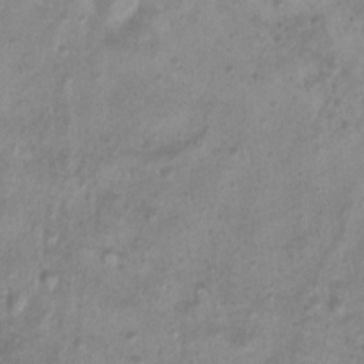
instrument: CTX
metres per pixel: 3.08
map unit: Htu
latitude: 3.4048
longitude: -21.7450
